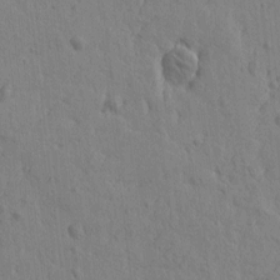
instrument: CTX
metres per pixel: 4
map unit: Htu
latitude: -2.0661
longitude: -175.6883
